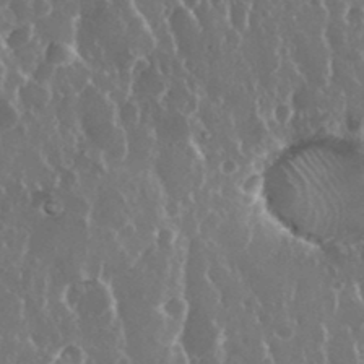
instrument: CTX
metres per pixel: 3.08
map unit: eHh
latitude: 34.2522
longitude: -58.9136
